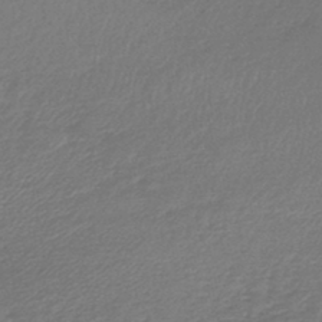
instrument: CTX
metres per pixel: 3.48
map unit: lHb
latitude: -44.9920
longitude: 59.1998
